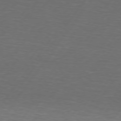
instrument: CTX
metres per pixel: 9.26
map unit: lApd
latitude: 74.5168
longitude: -78.9892
